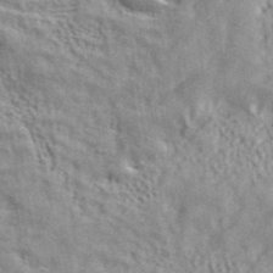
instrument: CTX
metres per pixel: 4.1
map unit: ANa
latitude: 41.5938
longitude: 17.8423
